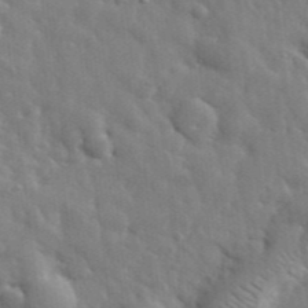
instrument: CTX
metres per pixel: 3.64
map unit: lHvf
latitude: 35.5182
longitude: -88.3279
